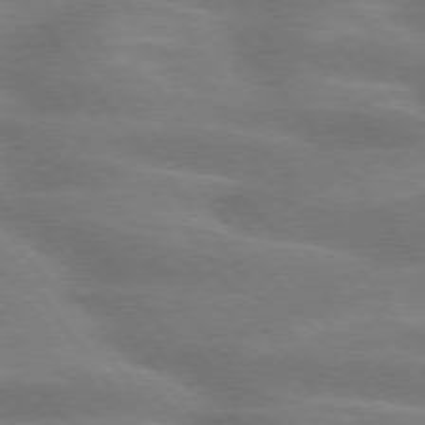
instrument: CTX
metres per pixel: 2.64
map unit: lApd
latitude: 74.9136
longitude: -58.4979
